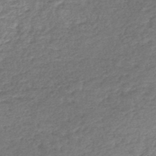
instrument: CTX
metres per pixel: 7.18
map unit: lHb
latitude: -44.1795
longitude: 70.7841
